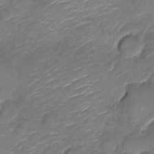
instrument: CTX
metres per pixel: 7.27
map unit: Nve
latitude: -17.9178
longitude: 107.4266
